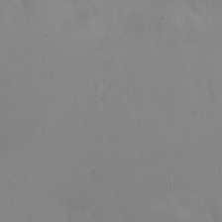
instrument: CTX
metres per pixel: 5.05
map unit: eHh
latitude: 24.9702
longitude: -64.1956
